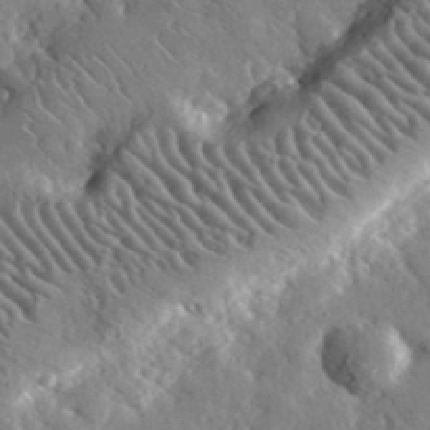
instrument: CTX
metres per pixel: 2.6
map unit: lHvf
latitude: 34.7624
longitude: -87.6505
